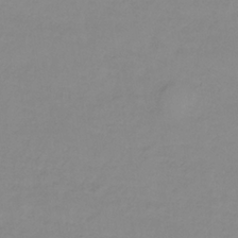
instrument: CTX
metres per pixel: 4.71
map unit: lHb
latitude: -34.3873
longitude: 70.2929
